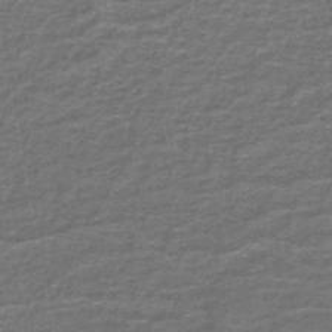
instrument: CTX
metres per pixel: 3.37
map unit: lHb
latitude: -43.7477
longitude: 54.7085
